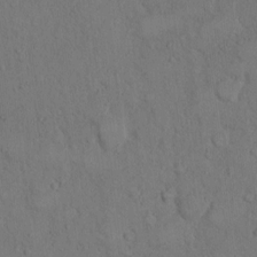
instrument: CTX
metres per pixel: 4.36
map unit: Hto
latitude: 8.6680
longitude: -60.4412
